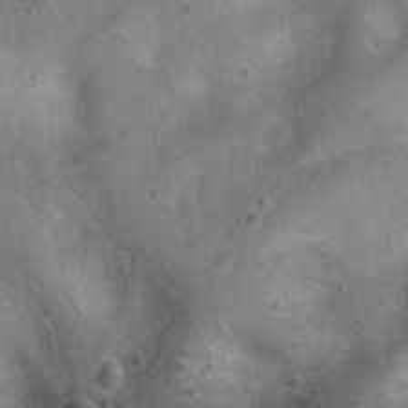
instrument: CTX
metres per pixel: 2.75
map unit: Ht
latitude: 4.3089
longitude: -20.0822
